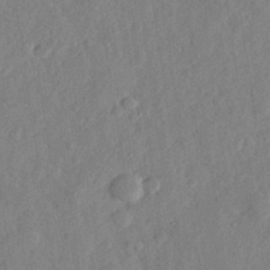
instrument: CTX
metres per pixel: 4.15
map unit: eHh
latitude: 28.8002
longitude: -74.4601
